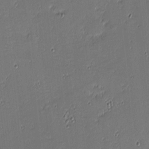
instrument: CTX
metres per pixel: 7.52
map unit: eHh
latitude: -3.7477
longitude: -82.3278
